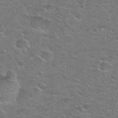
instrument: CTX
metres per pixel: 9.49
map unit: Hto
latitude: 25.2348
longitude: -50.0255
